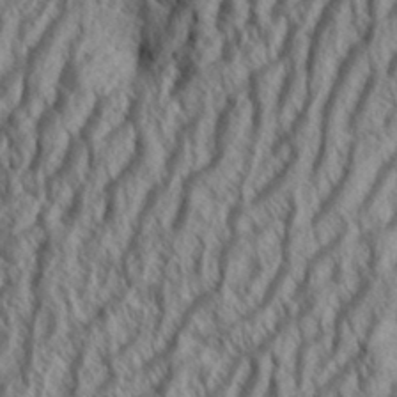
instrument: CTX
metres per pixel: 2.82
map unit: Aa
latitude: 34.1011
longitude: -138.0822
